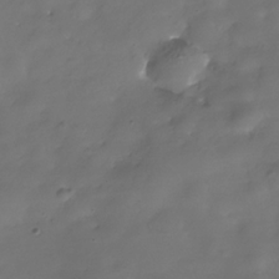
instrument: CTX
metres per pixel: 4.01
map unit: Hve
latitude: -31.1053
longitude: 94.6329
